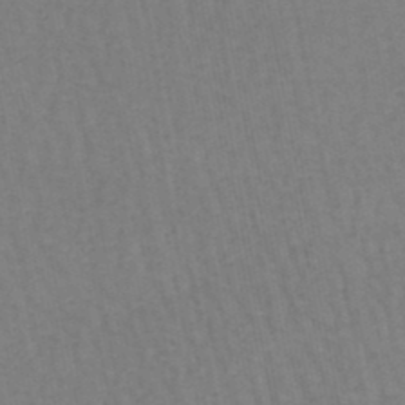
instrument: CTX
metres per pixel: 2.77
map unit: lHb
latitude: -47.3509
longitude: 75.2754
